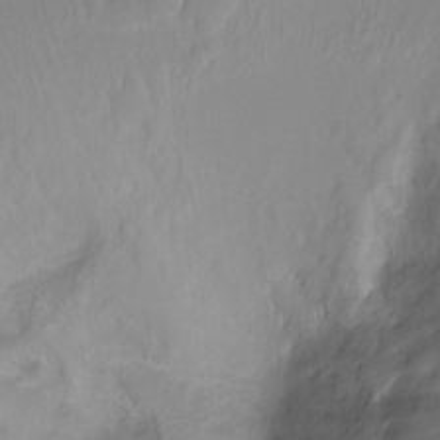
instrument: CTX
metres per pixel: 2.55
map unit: Ht
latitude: -6.7841
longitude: -27.3671
